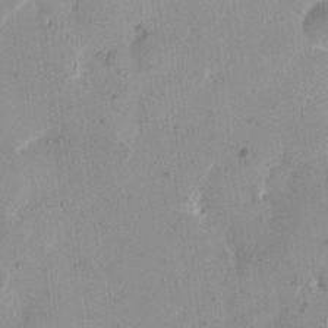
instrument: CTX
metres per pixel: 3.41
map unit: eHh
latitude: 11.2159
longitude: -68.4601
